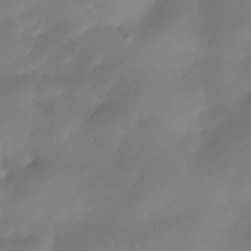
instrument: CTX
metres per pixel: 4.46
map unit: Nhe
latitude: -34.6141
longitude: -144.5923
